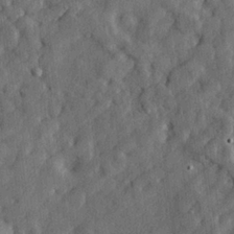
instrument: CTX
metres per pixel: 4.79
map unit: lHvf
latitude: 23.1592
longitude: 142.6707
